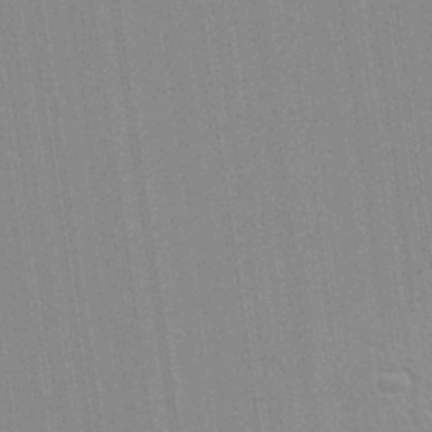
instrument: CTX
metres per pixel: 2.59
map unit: Aa
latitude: 28.1389
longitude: -147.2726
